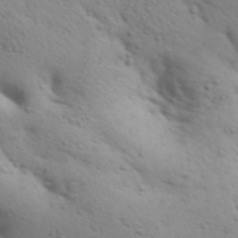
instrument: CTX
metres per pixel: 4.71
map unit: Aa
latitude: 31.3482
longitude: -146.8569
